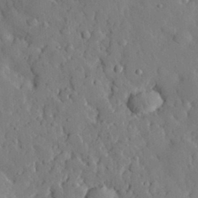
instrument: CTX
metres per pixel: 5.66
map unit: eHh
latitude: 29.3104
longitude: -77.6505
